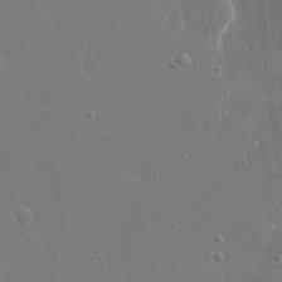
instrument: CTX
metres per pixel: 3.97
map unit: eHh
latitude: 16.9325
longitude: -71.4426
